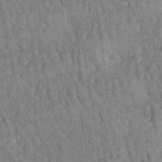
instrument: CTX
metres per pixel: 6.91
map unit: eAb
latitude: 35.6505
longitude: 115.1620
